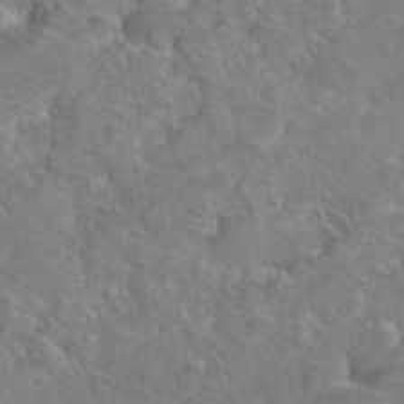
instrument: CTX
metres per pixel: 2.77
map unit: Hto
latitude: 36.8002
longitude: -47.6883
